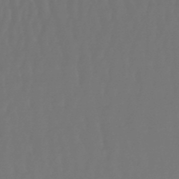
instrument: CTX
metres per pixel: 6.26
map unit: lHb
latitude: -47.5399
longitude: 61.9178
